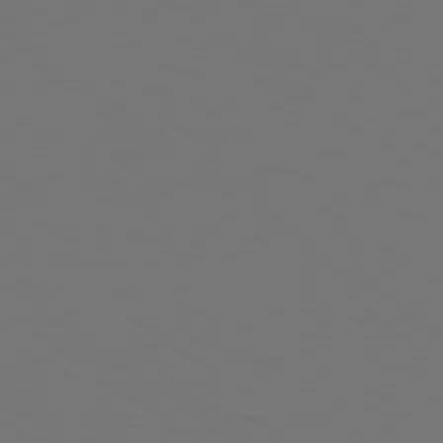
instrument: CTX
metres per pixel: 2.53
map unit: lApd
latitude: 78.9325
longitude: -175.8961
